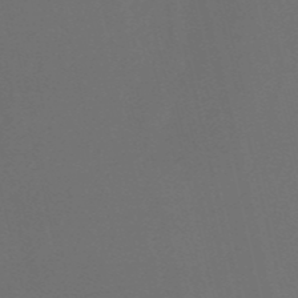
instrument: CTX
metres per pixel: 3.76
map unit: HNb
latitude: -52.1416
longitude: -46.2334
